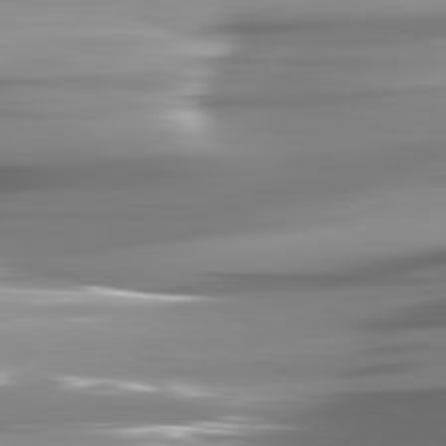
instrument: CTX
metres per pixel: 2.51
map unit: lApd
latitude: 81.6316
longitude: -146.0633
